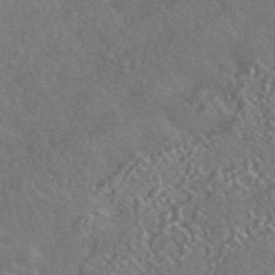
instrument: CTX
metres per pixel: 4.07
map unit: HNhu
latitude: -43.5399
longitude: 92.8597
